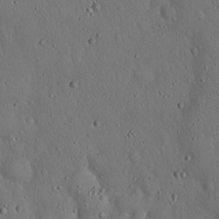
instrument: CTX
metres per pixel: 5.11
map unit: Hto
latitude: 18.0444
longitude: -60.1389
